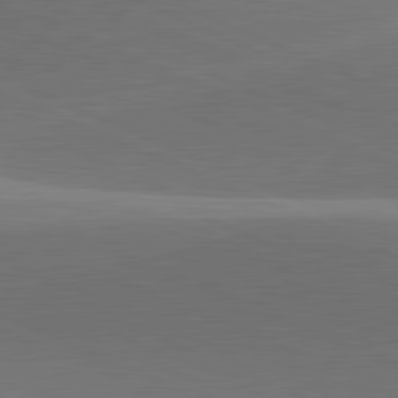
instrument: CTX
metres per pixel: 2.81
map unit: lApd
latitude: 81.8583
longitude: 143.5777
